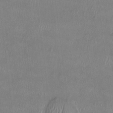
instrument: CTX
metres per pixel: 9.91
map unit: HNhu
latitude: 2.8380
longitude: -5.8205
